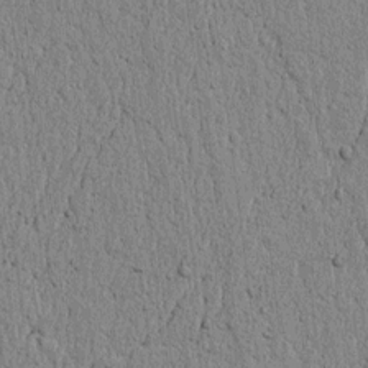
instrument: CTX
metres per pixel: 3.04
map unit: lAvf
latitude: 5.8583
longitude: 164.9542
